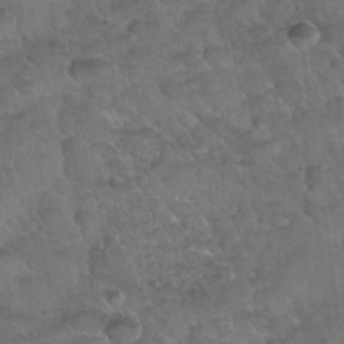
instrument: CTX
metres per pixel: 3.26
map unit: Nhu
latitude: 31.0459
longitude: -52.1578
